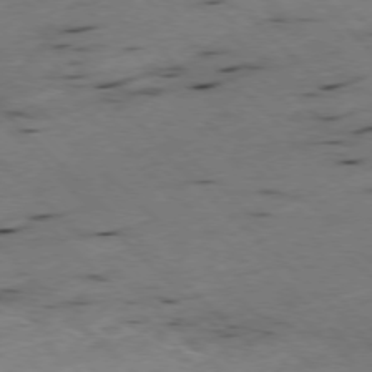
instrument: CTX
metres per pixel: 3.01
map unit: Ap
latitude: -77.5588
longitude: -61.6694
